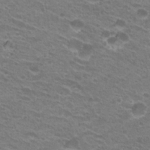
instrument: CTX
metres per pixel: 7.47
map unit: Hto
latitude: 25.9528
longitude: -29.8205
